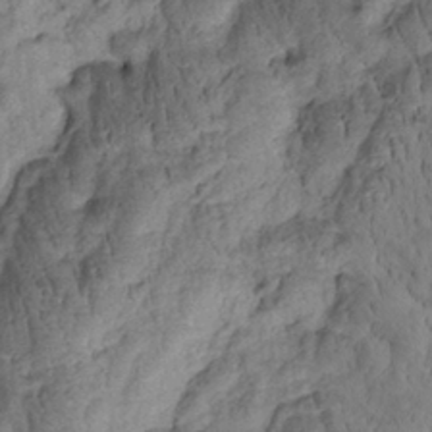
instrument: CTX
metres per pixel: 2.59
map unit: Htu
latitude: -1.3321
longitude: 173.7477
